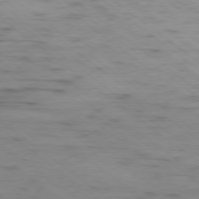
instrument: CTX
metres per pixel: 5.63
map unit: Ap
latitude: -79.2187
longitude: -100.4790
